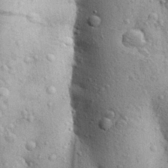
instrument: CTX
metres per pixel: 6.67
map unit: Aa
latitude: 28.5168
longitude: -148.3845
